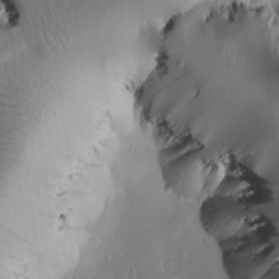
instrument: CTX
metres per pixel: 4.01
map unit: Htu
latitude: -0.5196
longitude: 171.6344
